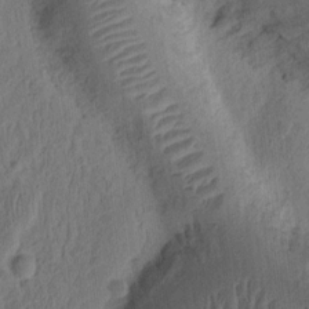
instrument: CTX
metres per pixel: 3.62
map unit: Ht
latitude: 9.8395
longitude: -75.1970
